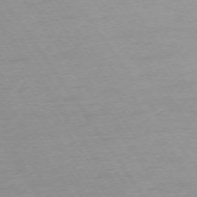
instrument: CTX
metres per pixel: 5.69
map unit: Ap
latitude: -73.9367
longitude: -80.9136
